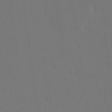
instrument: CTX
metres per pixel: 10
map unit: eHh
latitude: 18.7435
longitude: -69.4049
